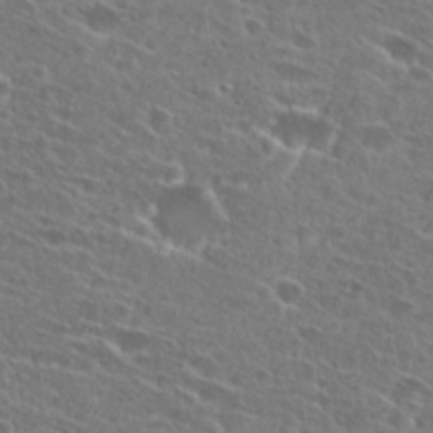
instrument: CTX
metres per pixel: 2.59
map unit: Hto
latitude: 26.5924
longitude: -46.2901
